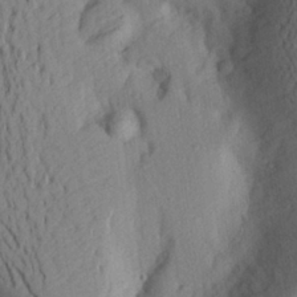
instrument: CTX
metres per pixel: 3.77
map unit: Aa
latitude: 26.3845
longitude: -146.4223
